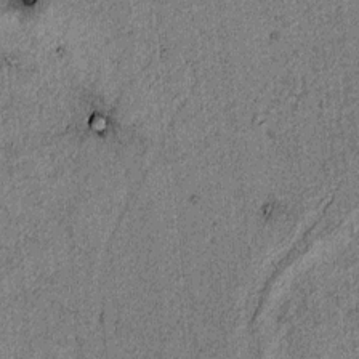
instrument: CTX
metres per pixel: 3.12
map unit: lAvf
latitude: 4.4790
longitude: 157.5966
